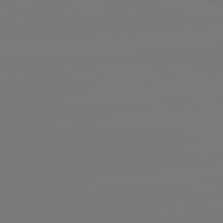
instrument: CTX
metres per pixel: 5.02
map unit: lApd
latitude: 81.0836
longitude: -148.8380
